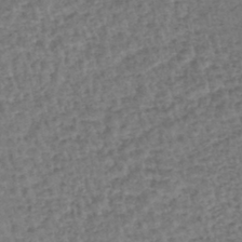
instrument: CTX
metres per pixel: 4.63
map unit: lHb
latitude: -43.9556
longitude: 67.6911
